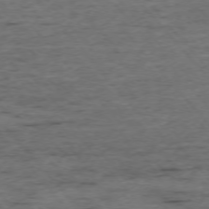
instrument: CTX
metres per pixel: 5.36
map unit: Ap
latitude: -75.7667
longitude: -90.0255
